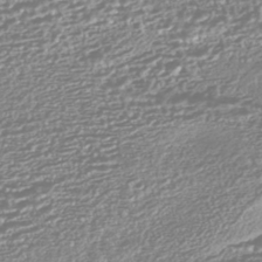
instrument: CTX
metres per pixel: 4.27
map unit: HNhu
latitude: -44.8030
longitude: 101.0297
